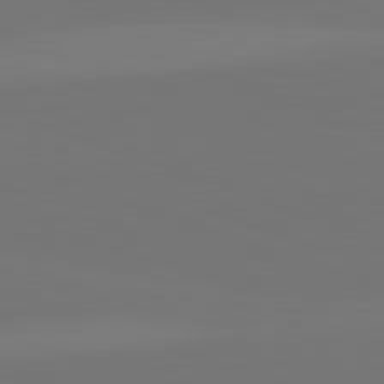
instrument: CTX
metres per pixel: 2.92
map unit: lApd
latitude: 82.1766
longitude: 145.1620
